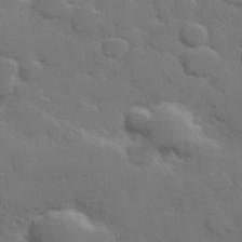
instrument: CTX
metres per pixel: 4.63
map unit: Hve
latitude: 25.3859
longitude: 148.3307
